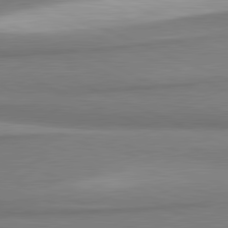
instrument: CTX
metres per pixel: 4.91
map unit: lApd
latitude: 81.4237
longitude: 165.4077
